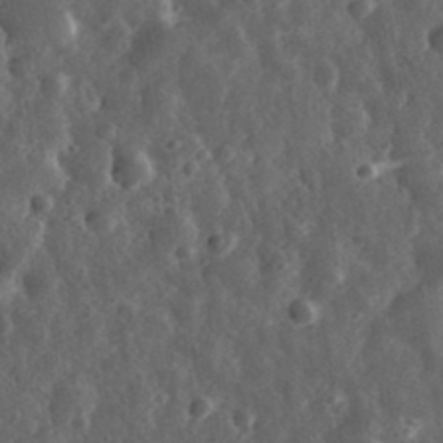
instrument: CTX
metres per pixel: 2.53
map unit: eHh
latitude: 32.9514
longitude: -79.1403
